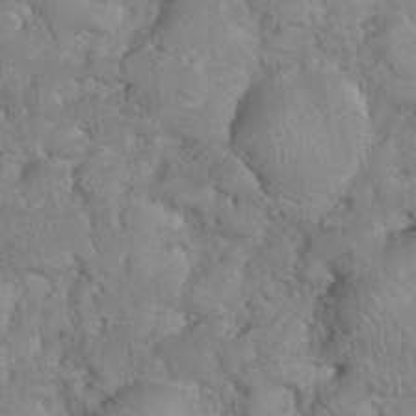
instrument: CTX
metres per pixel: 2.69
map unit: eHh
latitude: 35.6505
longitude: -63.5371
